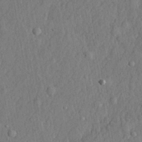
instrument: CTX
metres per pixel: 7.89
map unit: lHvf
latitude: 22.0822
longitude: 143.7855
